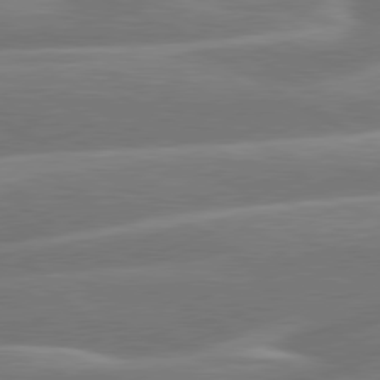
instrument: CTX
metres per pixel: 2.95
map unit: lApd
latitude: 79.8584
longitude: -129.3859
